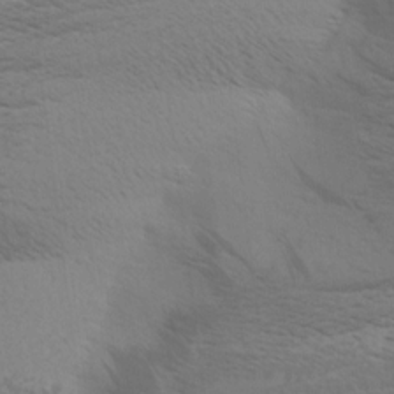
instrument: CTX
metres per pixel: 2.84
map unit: Aa
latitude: 8.9703
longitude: -135.6127
